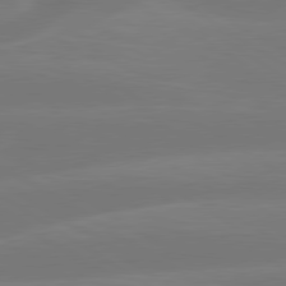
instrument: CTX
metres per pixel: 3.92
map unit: lApd
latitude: 79.8206
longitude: -150.0633
